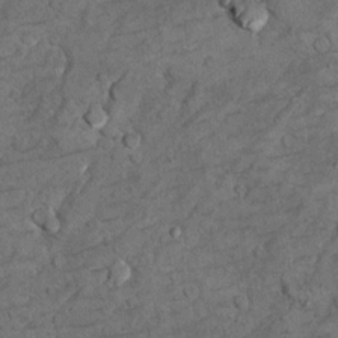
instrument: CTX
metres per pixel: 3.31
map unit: Hto
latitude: 9.1592
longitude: -36.1200
